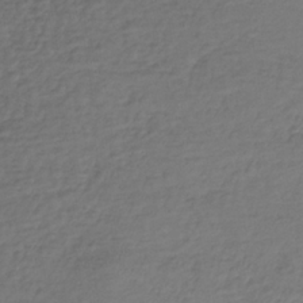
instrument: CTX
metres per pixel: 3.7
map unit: lHb
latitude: -36.0283
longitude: 69.7477
